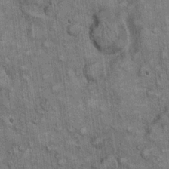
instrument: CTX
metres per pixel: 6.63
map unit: eHh
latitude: 22.8002
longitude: -60.7624
